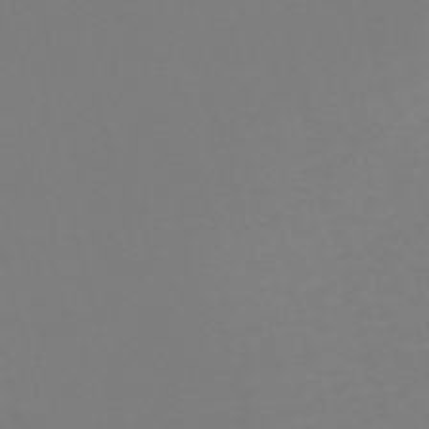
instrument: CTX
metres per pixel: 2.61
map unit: Nve
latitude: -58.3873
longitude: 60.1984
